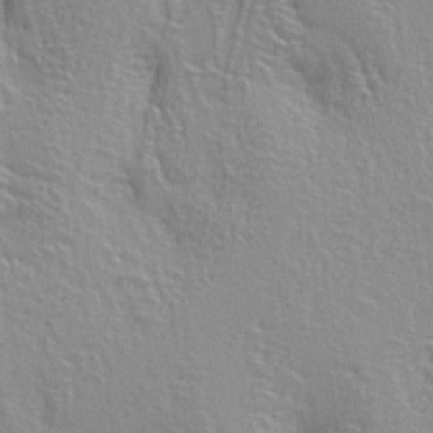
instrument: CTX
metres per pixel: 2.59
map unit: lAa
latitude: 4.1011
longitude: -112.9136
